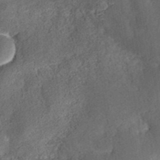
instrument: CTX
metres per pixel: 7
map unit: ANa
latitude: 37.2726
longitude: 17.7856
